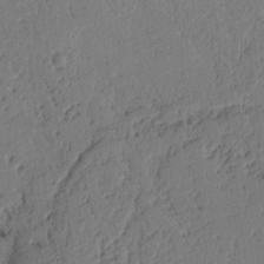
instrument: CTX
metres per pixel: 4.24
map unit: Ht
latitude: 9.1403
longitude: -78.5168
